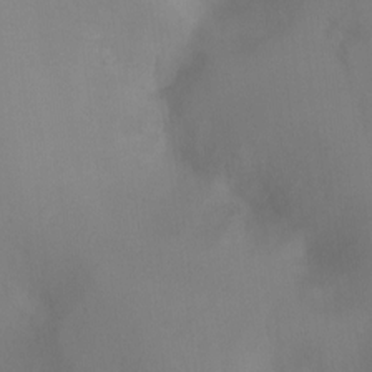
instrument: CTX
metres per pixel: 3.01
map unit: Ht
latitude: -4.5384
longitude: -27.7639
